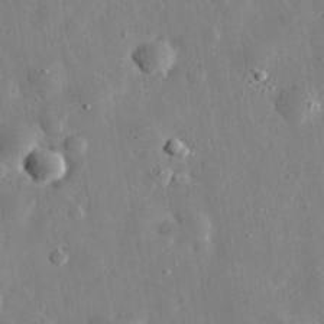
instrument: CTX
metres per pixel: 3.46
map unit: eHh
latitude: 32.1200
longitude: -77.3292
